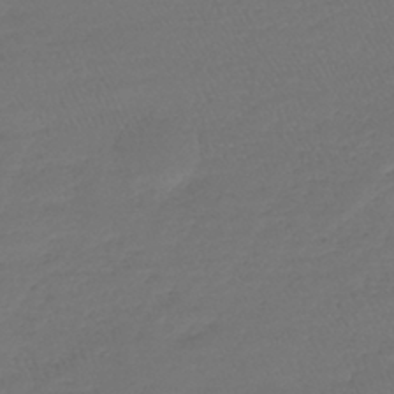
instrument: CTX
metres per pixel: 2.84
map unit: lHb
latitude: -39.9745
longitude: 68.2739
